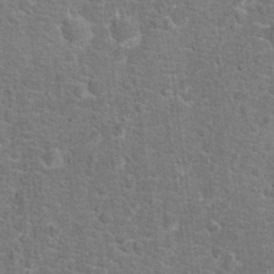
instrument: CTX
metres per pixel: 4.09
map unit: Hto
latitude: 17.5560
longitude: -42.8569
